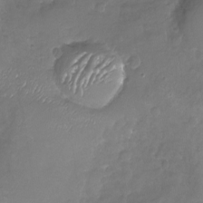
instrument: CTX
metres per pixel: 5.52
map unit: Nhu
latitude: -19.1242
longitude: -58.0255
